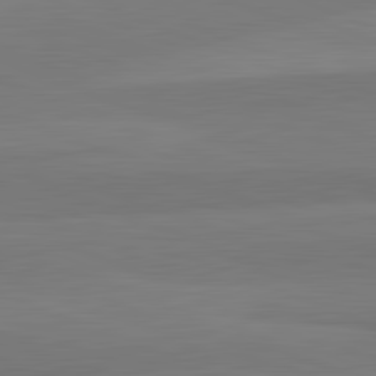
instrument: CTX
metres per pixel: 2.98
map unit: lApd
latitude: 82.6868
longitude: 156.0094
